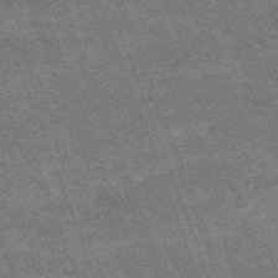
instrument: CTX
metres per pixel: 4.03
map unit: HNb
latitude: -54.6141
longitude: -48.3656
